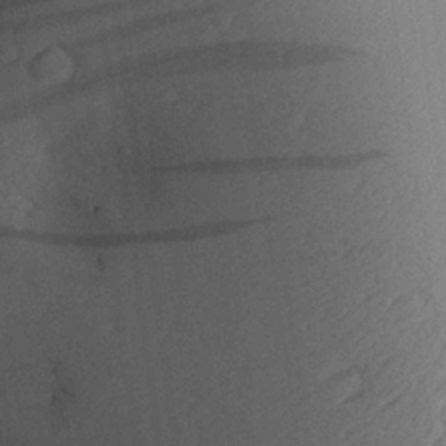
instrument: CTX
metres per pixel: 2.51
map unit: Aa
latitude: 27.2537
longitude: -135.3292
